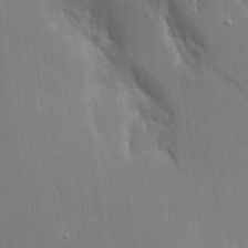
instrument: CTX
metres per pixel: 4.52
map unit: Aa
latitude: 16.5924
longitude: -149.0270
